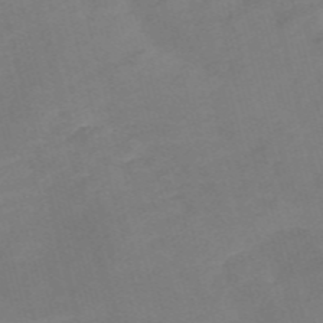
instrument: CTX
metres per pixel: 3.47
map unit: Nve
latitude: -58.2172
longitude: 57.9178
